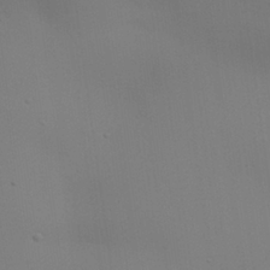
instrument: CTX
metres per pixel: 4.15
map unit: Aa
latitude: 26.7246
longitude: -130.1767
